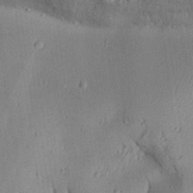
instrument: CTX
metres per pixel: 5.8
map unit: Aa
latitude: 30.7058
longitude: -137.3482
